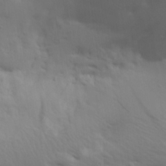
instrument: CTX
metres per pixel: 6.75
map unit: Aa
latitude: 19.3292
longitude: -145.1403
